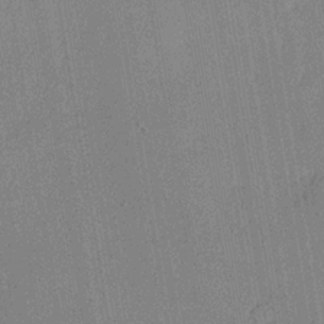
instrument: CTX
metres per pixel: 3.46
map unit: lHvf
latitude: 20.8758
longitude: 144.8219
